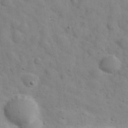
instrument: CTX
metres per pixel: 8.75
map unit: eHh
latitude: 30.1578
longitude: -69.9339
